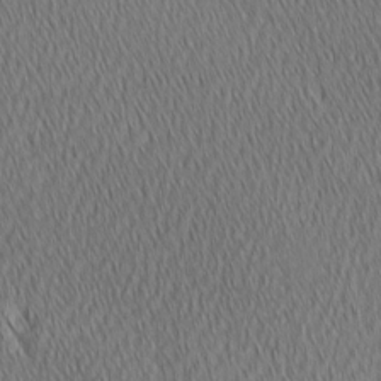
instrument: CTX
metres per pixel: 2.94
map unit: Ave
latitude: 2.2333
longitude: -114.9702
